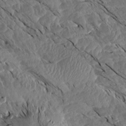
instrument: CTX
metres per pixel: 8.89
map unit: Aa
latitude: 14.3657
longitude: -140.9702
